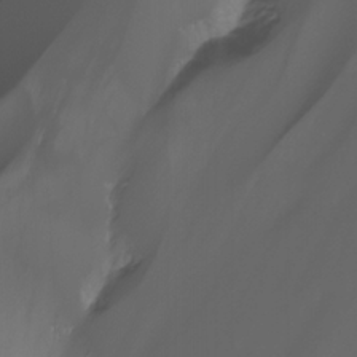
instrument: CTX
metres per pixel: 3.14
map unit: Nhu
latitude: -13.4266
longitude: -62.9892
